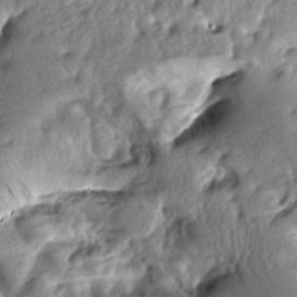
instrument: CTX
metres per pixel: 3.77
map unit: lAa
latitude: -8.0850
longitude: -126.6491
